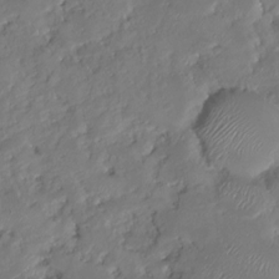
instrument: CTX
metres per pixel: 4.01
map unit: HNhu
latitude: -24.6896
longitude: 51.1431
